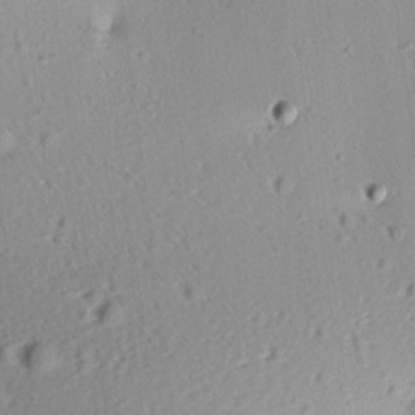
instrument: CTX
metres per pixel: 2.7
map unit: Aa
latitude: 12.6680
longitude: -143.2915
